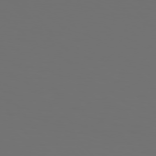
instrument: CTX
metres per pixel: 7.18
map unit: Hpe
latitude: 76.3467
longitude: -139.4993
